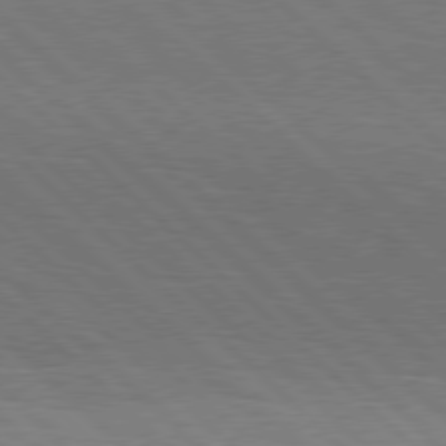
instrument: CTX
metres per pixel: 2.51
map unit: Hpe
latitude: 77.5371
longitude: -127.6316
